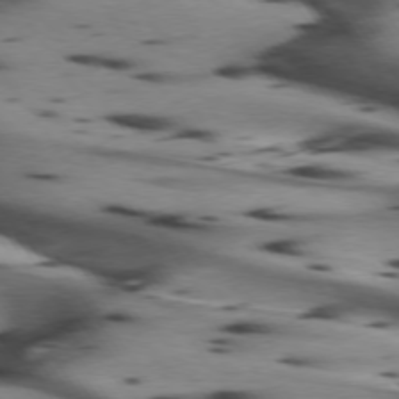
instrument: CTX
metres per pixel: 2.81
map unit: lApd
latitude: 74.7813
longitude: -64.0633
